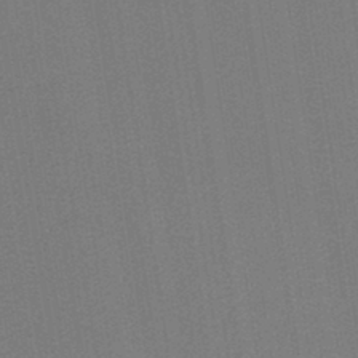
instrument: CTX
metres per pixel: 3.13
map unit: lHb
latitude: -43.1053
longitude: 68.4817
